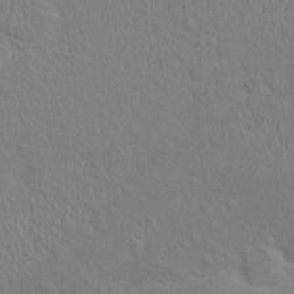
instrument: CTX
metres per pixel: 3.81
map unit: eHh
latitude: -2.1227
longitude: 19.3699
